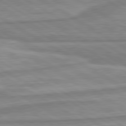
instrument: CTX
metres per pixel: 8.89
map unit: lApd
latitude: 80.3656
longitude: -172.5923
